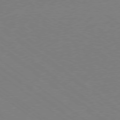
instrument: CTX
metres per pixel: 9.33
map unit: Ap
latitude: -79.1998
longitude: -98.7435
